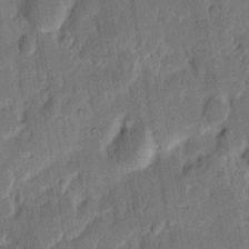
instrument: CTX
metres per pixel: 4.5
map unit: eHh
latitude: 8.9514
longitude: -66.3089
